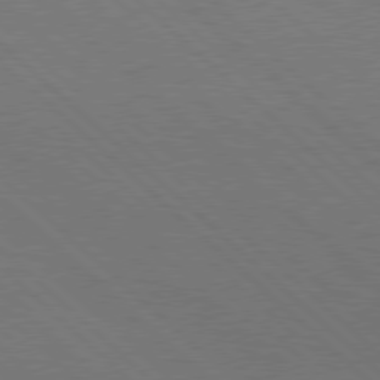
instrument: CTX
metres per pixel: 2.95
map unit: Hpe
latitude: 77.5938
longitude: -155.7072
